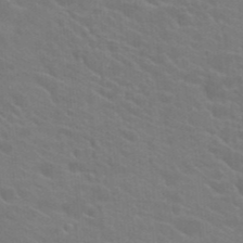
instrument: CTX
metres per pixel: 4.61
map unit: Hto
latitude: 23.6883
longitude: -36.8758
